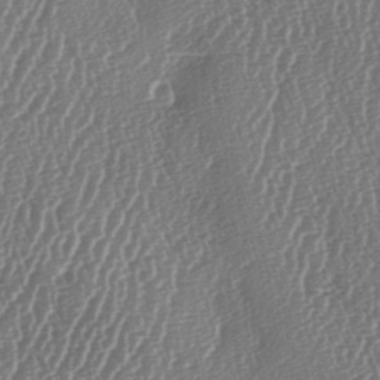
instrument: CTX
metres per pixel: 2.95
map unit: lAa
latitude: -6.7274
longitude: -129.6127
